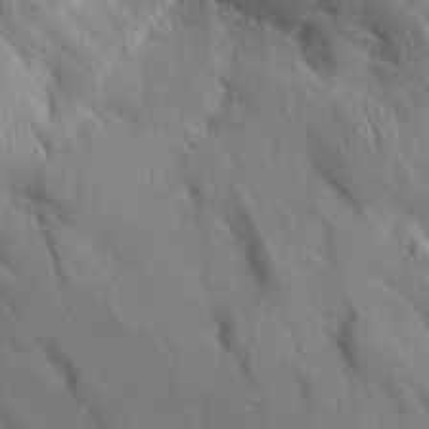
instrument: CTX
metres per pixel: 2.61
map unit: Aa
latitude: 13.2537
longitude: -142.7057
